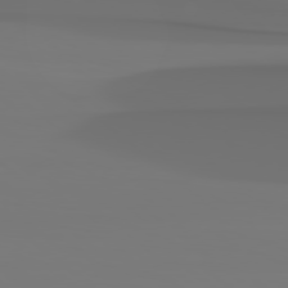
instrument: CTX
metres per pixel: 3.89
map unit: Hpe
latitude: 78.7435
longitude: -137.1970
